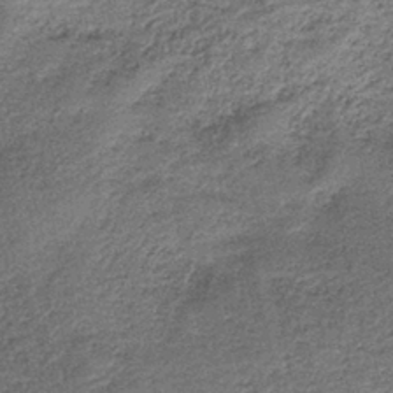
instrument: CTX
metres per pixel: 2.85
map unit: HNb
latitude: -39.9178
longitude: 50.2173
